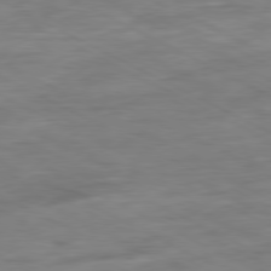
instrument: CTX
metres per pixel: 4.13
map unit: Ap
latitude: -80.6897
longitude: -76.3656
